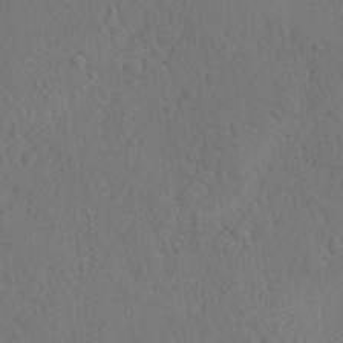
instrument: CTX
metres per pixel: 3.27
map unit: lAvf
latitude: -9.5777
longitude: -120.7436
